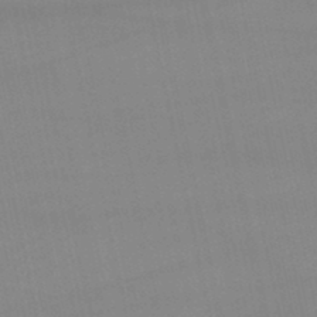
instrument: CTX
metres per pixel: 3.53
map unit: lHb
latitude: -46.3495
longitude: 70.0850
